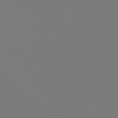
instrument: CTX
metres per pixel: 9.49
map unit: eHb
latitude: -45.1053
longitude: 86.1228
